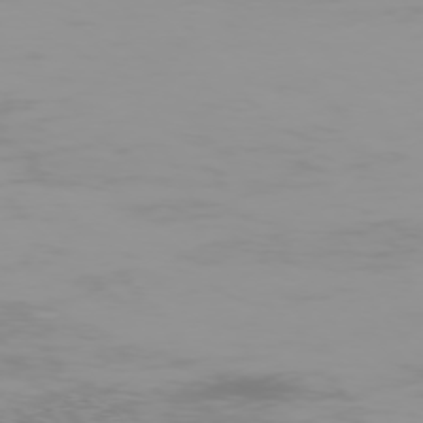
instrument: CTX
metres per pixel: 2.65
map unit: Hpe
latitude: -75.2754
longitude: -21.0270
